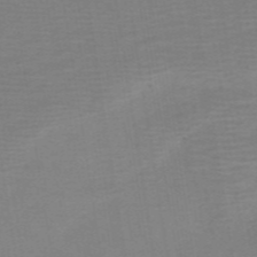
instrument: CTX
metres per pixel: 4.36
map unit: HNb
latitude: -54.4818
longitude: -48.8191
